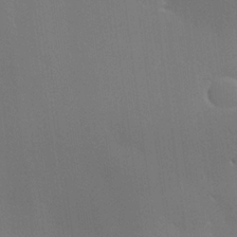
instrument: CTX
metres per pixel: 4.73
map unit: lHvf
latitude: 22.4034
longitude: 146.0850
